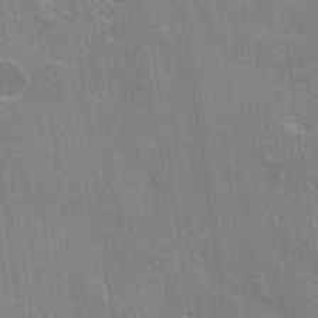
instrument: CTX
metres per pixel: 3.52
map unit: Hto
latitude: 25.9717
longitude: -43.2915
